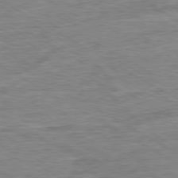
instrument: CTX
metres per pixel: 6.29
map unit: Ap
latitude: -80.4062
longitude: -77.7071
